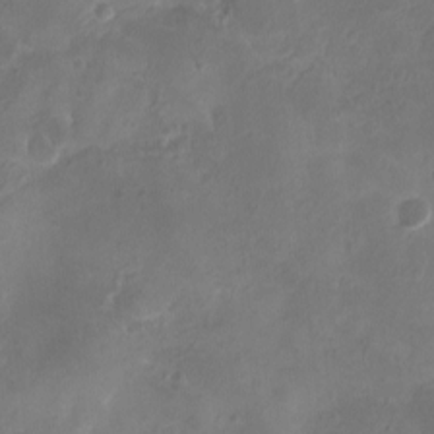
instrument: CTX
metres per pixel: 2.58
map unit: eHh
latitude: -5.6910
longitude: -77.7638
